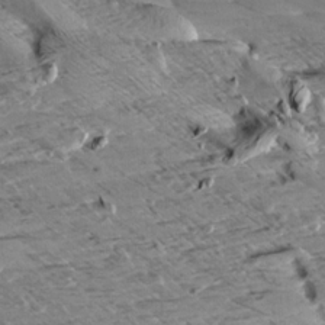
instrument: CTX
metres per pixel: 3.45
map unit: Aa
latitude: 9.9717
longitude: -141.4615
